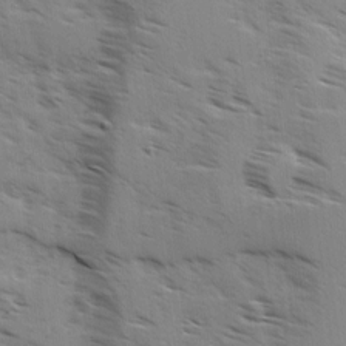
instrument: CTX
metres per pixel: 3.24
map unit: Ave
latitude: 0.8947
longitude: -110.7058
